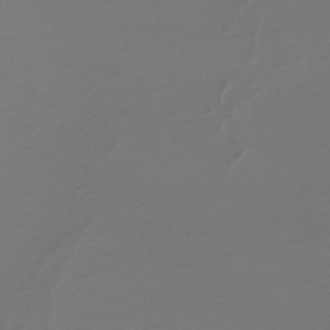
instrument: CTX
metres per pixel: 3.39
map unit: lHb
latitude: -47.9745
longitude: 66.5385
